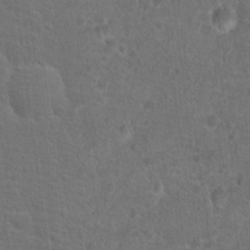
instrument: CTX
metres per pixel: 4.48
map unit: Hto
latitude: 17.9339
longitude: -41.1970
